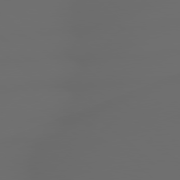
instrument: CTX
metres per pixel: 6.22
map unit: lApd
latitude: 79.1026
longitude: -167.1970
